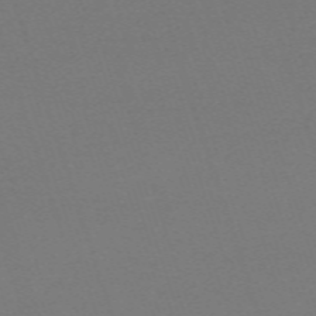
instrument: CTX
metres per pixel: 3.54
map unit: eHh
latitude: -63.1431
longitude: 52.0472
